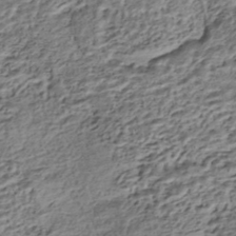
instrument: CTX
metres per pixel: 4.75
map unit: HNhu
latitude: -43.1053
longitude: 105.8989
